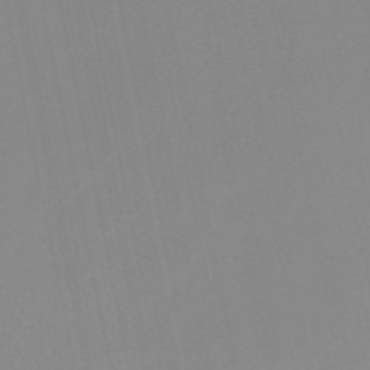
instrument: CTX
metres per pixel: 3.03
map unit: HNb
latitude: -51.1242
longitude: -50.8380
